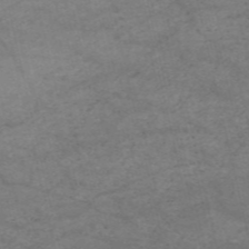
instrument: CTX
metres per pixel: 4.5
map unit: HNb
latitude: -54.7085
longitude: -44.4412
